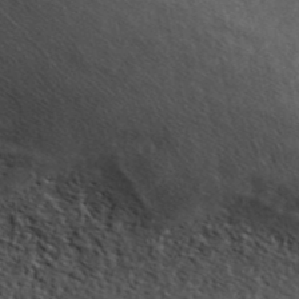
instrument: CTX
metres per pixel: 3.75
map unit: ANa
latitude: 44.9891
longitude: 47.1242
